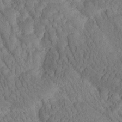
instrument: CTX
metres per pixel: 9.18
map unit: Htu
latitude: -0.7464
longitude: 172.7841
